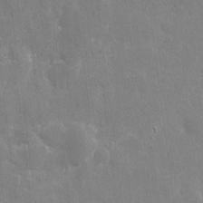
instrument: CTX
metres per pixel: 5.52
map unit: eHh
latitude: 10.3845
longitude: -70.2711
